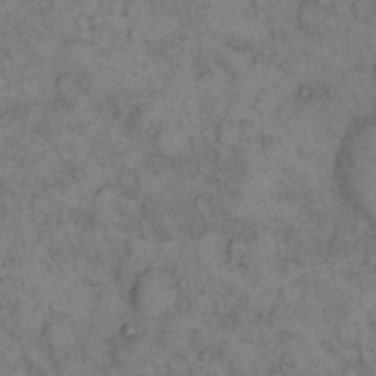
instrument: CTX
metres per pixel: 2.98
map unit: eHh
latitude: 14.2334
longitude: -63.4994
